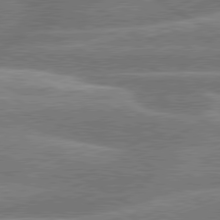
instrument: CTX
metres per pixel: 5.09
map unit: lApd
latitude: 79.9906
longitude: -134.1389
